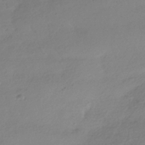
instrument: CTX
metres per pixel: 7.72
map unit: HNhu
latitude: -41.7855
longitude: 97.0865
